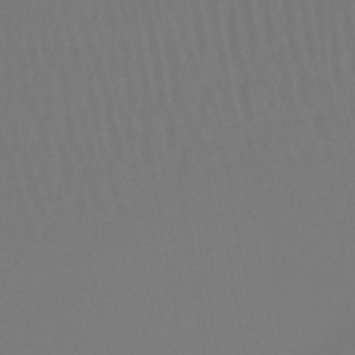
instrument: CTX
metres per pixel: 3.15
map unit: lHb
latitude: -42.6140
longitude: 63.7477
